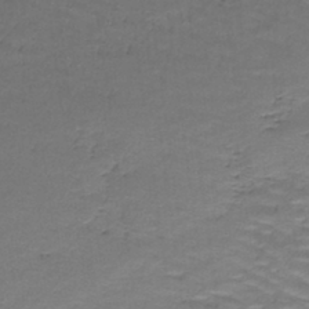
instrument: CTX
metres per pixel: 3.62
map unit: lHb
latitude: -42.7274
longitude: 58.2361
